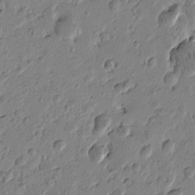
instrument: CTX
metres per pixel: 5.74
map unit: Htu
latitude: -1.3510
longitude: -177.3481
